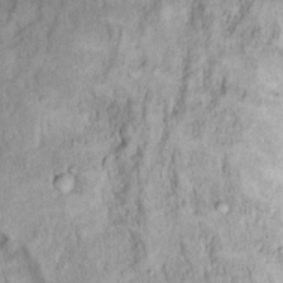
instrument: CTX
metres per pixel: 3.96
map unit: eHh
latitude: 18.0444
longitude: -62.7247
